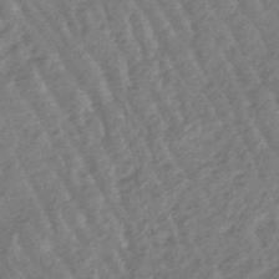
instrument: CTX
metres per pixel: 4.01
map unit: lHb
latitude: -47.9745
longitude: 77.4832
